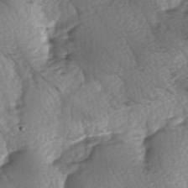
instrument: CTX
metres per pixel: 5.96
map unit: lAa
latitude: -6.3873
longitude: -126.2901
